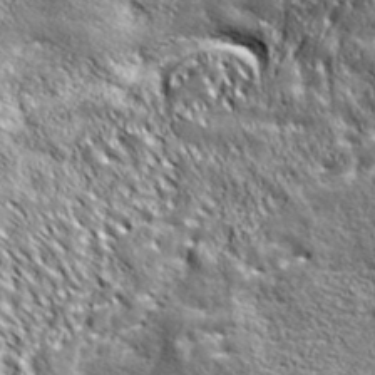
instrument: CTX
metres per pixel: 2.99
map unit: ANa
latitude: 39.9528
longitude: -90.7624
